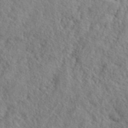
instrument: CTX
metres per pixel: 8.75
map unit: lHvf
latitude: 40.9891
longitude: -88.6113
